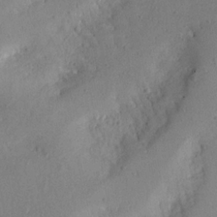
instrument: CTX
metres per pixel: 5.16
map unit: Aa
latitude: 18.8947
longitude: -144.4979
